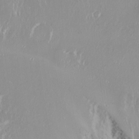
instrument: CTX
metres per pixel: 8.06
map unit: Nhu
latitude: -4.9919
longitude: -87.7260
